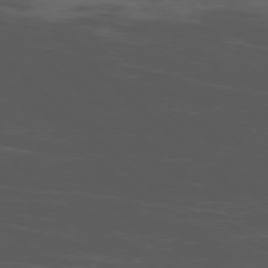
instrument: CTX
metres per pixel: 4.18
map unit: Ap
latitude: -76.8408
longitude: -67.4048
